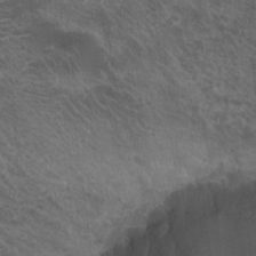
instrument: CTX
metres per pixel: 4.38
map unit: Hto
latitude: 19.8583
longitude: -35.8205
